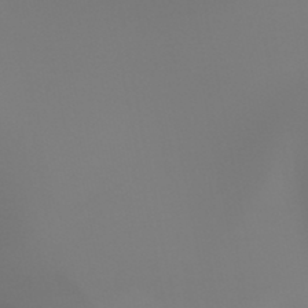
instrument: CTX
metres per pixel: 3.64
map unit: HNhu
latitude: -47.8800
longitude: 30.3306
